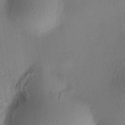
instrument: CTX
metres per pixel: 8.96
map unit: HNhu
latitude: 8.9136
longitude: 13.9367
